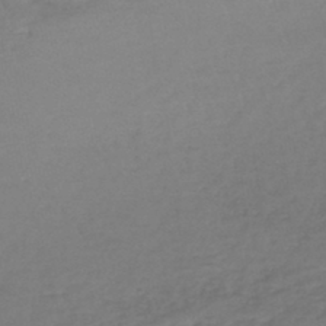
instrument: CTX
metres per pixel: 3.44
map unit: lHb
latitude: -42.8408
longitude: 68.8597
